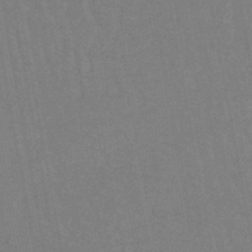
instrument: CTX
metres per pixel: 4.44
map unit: lHb
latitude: -46.5196
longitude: 78.4440
